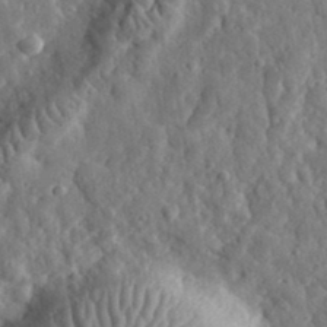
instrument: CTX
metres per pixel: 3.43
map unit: eHh
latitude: 35.2537
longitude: -80.7057
